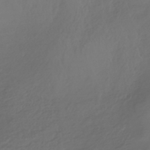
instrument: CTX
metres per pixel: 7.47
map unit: HNhu
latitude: -43.2187
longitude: 102.4818
